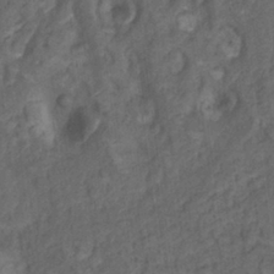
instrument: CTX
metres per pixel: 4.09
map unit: Nhu
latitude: 9.8017
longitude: -25.8583
